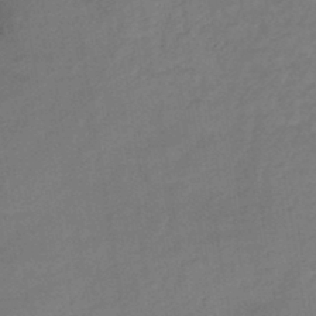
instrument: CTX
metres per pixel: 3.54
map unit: HNb
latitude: -44.1606
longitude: -38.2900
